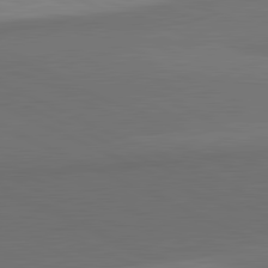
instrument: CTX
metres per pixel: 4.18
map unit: lApd
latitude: 82.0255
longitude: 158.0661
